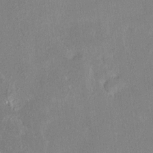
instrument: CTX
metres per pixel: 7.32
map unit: HNhu
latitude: 7.6505
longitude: 2.8219
